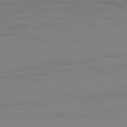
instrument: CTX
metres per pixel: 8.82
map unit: Ap
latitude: -78.5007
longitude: -79.2159
